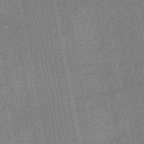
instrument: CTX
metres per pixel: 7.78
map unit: lHb
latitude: -44.5196
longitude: 70.5763
